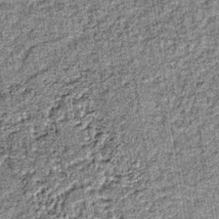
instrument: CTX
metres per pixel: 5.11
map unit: lHb
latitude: -36.8597
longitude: 64.5196
